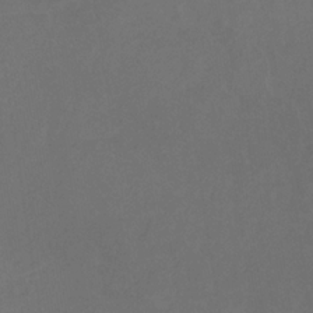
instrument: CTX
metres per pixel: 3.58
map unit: eHb
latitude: -32.3307
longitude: 71.8422
